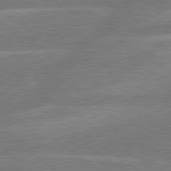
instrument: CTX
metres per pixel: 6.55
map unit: lApd
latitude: 79.6127
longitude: -145.6883
